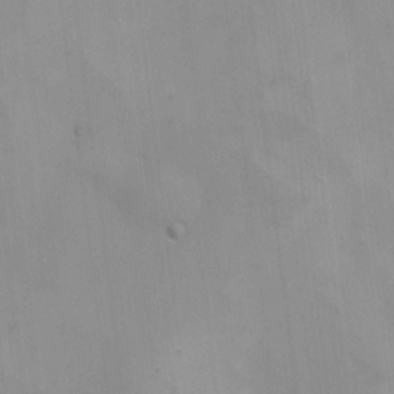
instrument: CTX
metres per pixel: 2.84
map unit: HNhu
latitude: 7.8961
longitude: -0.4601
